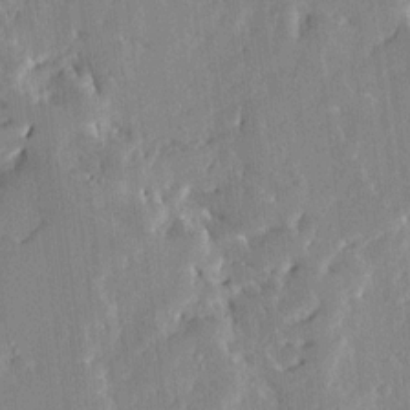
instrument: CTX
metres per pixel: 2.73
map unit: Ave
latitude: 12.6302
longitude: -137.4427
